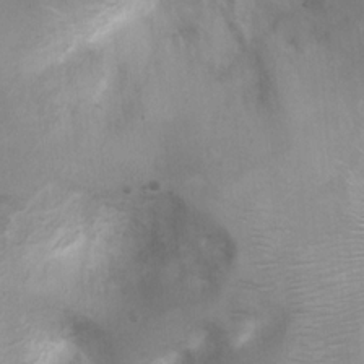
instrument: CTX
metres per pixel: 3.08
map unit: Ht
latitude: 2.8569
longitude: -28.4412
